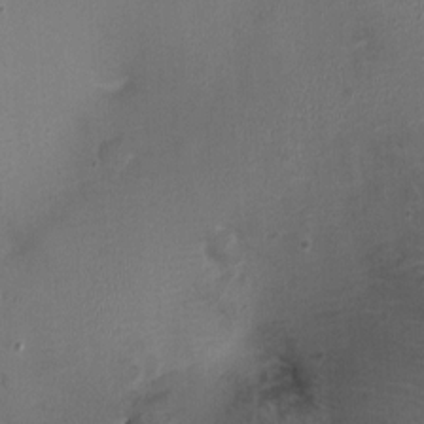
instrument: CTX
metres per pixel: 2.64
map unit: Nhu
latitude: -0.6897
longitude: -15.2537
